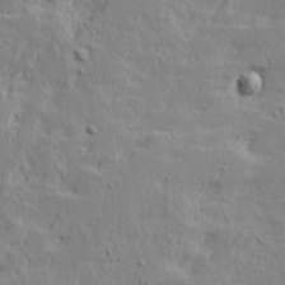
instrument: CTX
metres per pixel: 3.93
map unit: Ave
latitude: 15.6505
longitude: -137.8773
